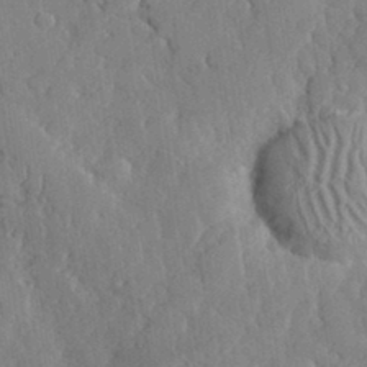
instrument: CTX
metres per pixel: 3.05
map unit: lHvf
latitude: 33.5182
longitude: -91.7639
